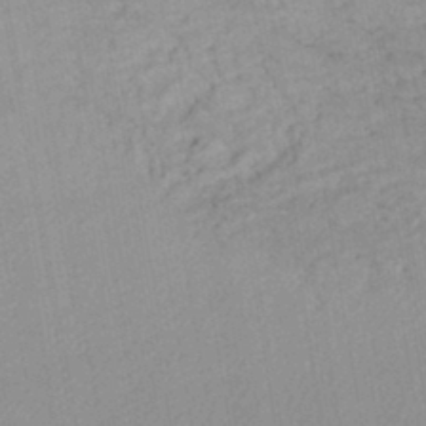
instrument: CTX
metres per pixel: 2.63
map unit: lHb
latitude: -44.1228
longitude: 72.8030
